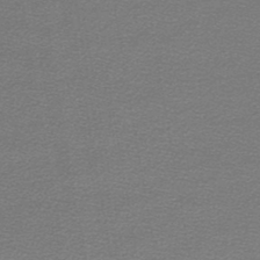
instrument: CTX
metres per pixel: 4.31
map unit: lHb
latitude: -45.2943
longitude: 57.1620
